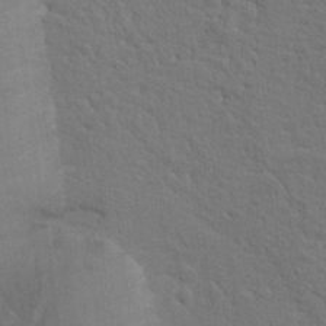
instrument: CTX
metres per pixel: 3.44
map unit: Hto
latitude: 17.6694
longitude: -41.2725
